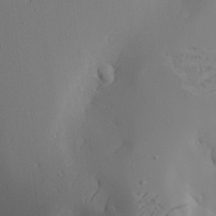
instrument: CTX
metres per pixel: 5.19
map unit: Aa
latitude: 23.6505
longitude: -127.0270
